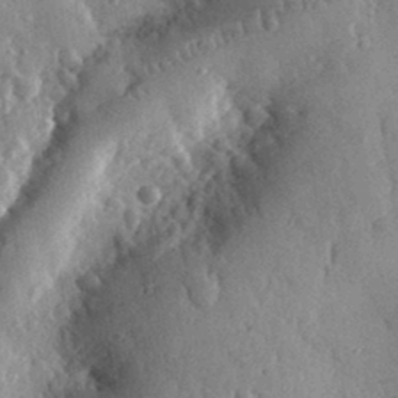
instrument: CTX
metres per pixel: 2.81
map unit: eHh
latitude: 31.7828
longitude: -80.4223
